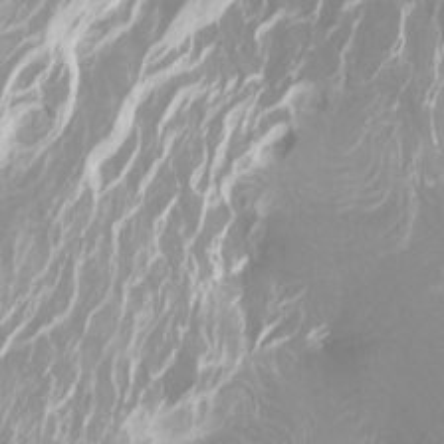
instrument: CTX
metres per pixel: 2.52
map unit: Htu
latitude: -7.0864
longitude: -47.8206
